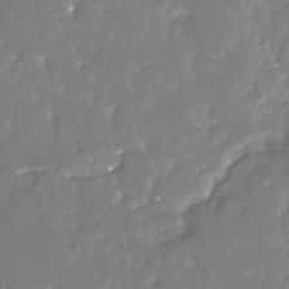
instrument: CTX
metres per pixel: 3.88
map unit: Nhu
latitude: -29.3510
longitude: -78.1200
